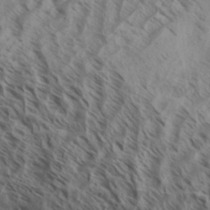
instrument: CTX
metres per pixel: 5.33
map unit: Aa
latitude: 33.4993
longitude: -138.5546
